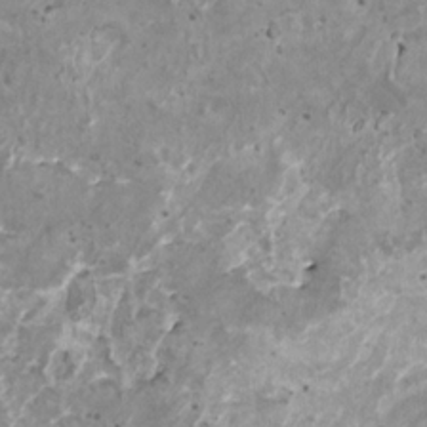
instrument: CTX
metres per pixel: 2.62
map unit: HNhu
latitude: 1.8772
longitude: 5.3698
